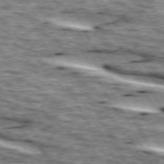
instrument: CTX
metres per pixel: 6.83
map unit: lApd
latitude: 73.8395
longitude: -55.6505
